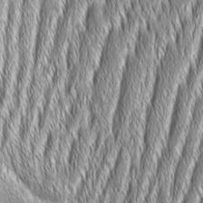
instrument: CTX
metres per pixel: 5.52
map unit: Aa
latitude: 7.7639
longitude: -130.8569
